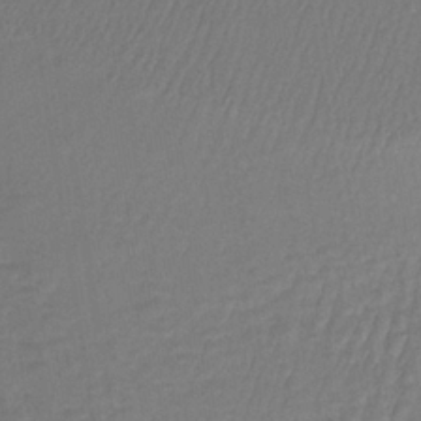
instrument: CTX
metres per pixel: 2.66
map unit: lHb
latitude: -35.0486
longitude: 65.2943
